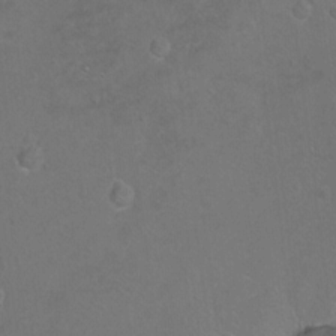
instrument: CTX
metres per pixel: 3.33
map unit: Hto
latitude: -7.4832
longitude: -35.7260
